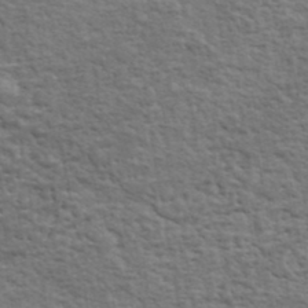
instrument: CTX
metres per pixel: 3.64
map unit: lHvf
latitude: 37.8206
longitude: -89.2348
